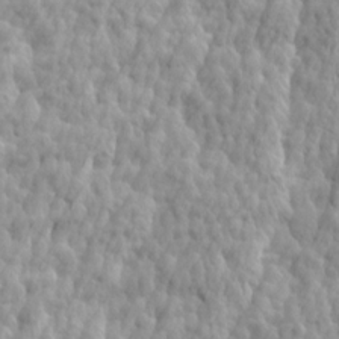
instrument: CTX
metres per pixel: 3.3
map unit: Ave
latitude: 14.8380
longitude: -135.8583
